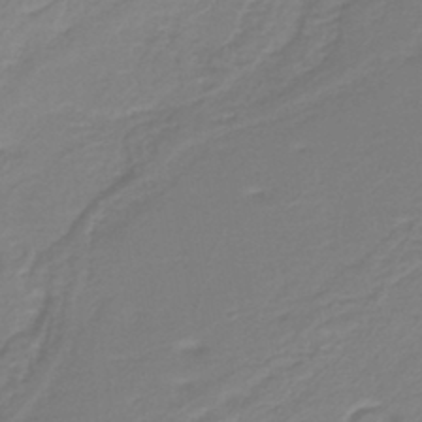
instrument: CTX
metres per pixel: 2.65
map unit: lHb
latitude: -42.1605
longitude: 52.2361
